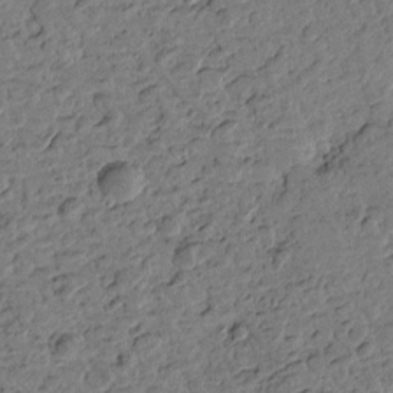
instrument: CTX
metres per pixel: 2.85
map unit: Htu
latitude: -1.7100
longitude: -175.8772
